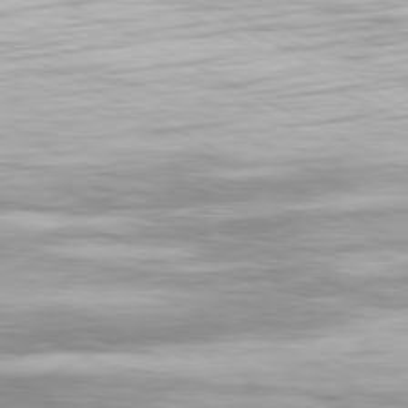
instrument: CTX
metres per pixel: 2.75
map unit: Hpe
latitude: -81.0865
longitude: 21.5399
